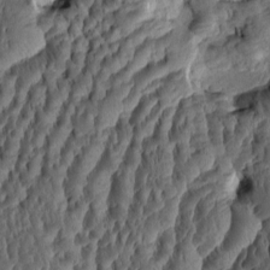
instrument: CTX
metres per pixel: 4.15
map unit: eHh
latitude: -0.9920
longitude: 15.8423
